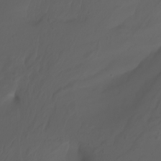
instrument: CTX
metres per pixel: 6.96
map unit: Nhu
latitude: -7.8422
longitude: -82.2333
